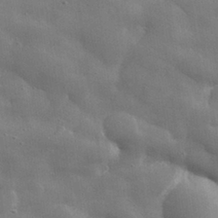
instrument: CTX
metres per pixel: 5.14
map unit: lHvf
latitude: 31.2159
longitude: -89.1592
